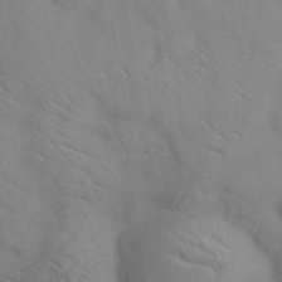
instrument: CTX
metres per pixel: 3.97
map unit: ANa
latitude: 42.6680
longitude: 53.9178
